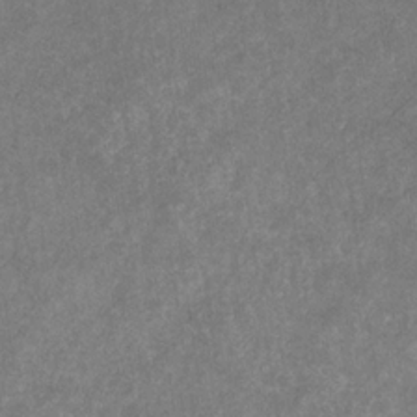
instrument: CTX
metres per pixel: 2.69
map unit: eHb
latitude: -31.5777
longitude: 71.6722
